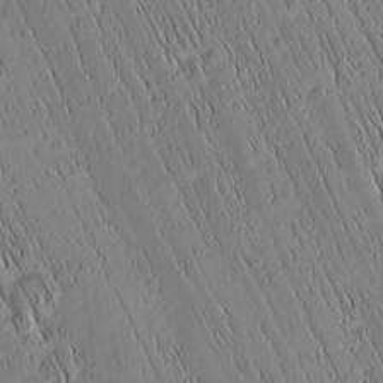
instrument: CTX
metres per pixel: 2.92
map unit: Nhu
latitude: -6.1605
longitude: -151.8772
